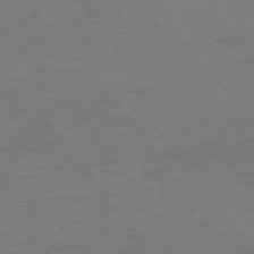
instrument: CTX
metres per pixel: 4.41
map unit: Ap
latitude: -75.4455
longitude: -73.2348
